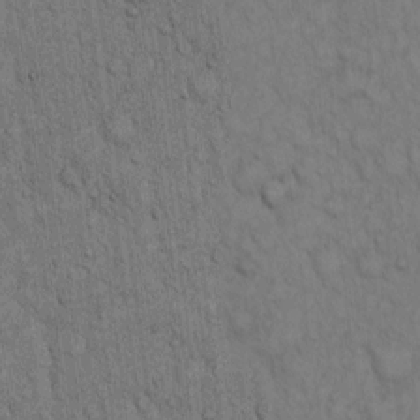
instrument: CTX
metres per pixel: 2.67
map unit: Hto
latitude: 12.6302
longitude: -57.7071
